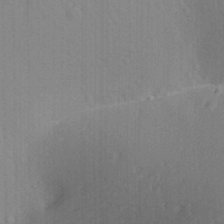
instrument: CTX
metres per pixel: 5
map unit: Aa
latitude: 29.1403
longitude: -138.5546
